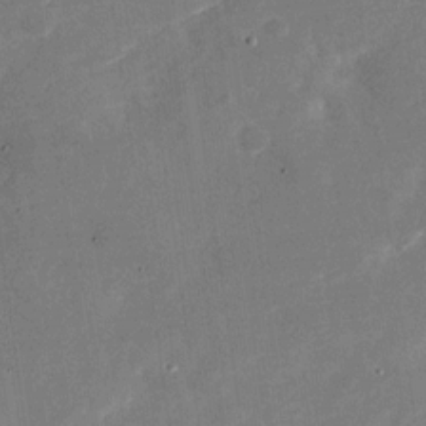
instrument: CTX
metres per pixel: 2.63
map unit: Nhu
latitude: -28.1984
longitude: -76.3278
